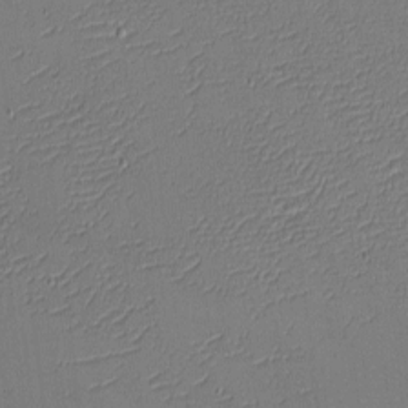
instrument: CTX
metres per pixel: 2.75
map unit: eHh
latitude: -4.5007
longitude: -79.7828
